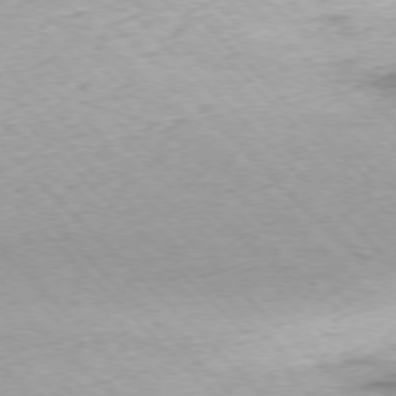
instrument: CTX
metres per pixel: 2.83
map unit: Ap
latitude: -76.9353
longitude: -87.1214
